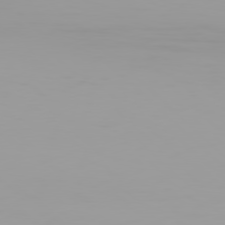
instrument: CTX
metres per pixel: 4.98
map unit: Hpe
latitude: 78.1389
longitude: -144.1389
